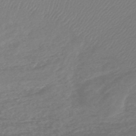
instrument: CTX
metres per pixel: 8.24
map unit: lHb
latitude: -46.7652
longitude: 66.6896
